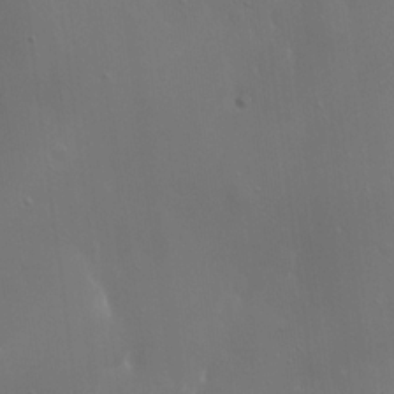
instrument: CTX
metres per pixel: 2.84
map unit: Hto
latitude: 18.5356
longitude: -56.4034
